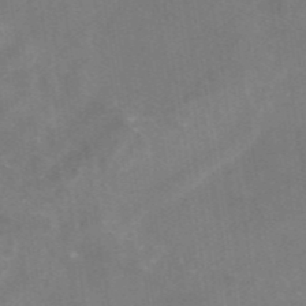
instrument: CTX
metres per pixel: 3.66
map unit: eAb
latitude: 46.6113
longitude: 126.8219
